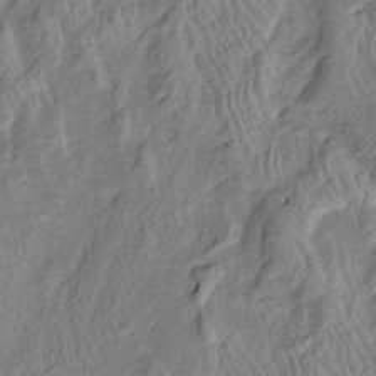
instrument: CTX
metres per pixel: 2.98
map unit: Htu
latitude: -6.5762
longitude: 152.9730
